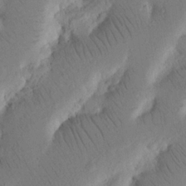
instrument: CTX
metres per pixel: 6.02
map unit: Nhu
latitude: 16.3845
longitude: -75.4804
